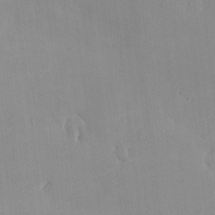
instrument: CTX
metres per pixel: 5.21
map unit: HNhu
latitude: -5.1053
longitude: 15.3321
